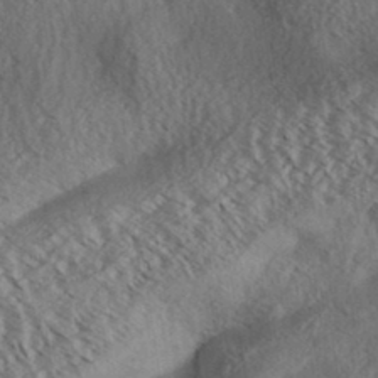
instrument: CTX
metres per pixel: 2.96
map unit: Aa
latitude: 33.1214
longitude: -139.5749
